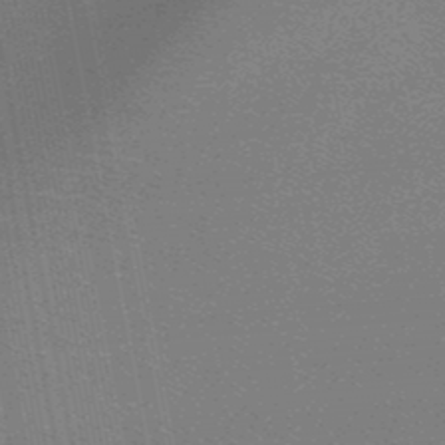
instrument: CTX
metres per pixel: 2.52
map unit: HNb
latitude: -49.5022
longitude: -51.8961
